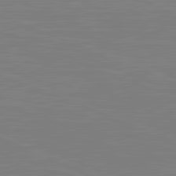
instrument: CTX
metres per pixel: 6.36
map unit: lApd
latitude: 81.8205
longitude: -169.3293
